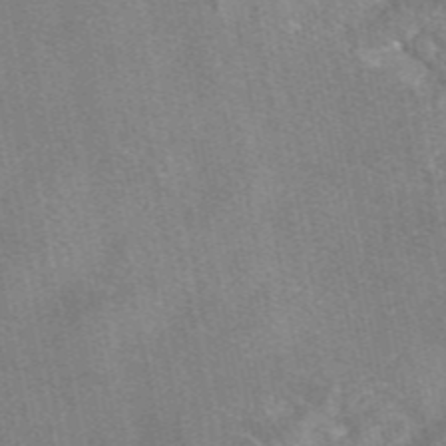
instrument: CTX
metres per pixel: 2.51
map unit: eAb
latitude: 47.2726
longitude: 108.3684
